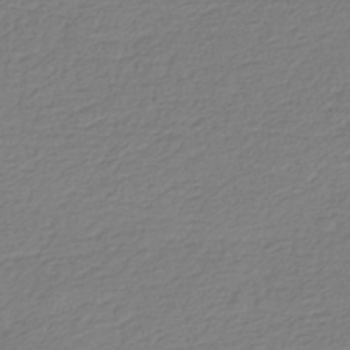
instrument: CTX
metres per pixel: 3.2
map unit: HNhu
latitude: -42.6707
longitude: 97.7667
